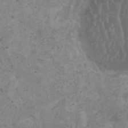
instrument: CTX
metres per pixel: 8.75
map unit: HNhu
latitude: -0.1228
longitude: 2.5006
